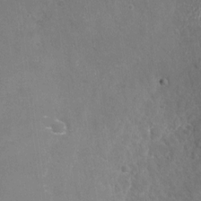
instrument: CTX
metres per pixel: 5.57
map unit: Nhu
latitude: -26.7274
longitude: -58.2712
